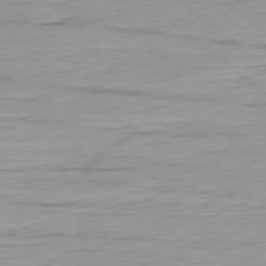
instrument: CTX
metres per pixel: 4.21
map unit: Ap
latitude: -78.5951
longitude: -78.6680
